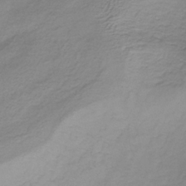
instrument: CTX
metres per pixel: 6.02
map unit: HNb
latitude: -34.5007
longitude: 53.2565
